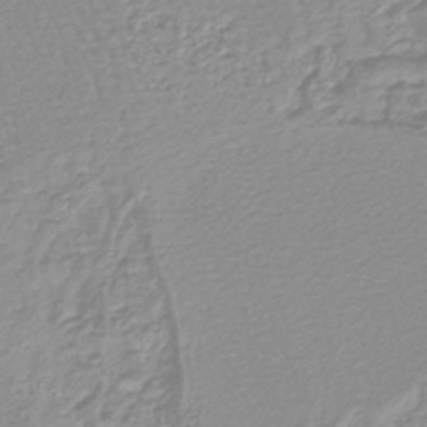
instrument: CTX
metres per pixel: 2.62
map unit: lHb
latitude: -44.3495
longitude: 78.8597
